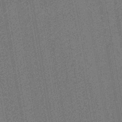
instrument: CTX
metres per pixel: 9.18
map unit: lHb
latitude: -43.9745
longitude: 65.1620
